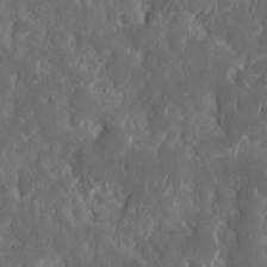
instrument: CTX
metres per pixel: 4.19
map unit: eHh
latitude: 15.1970
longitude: -73.1970
